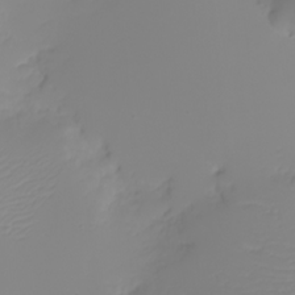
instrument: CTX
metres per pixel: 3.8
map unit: eHh
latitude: -5.3887
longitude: -85.1970
